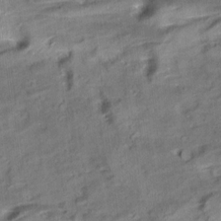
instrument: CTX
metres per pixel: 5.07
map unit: Aa
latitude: 10.7813
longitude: -141.5749
